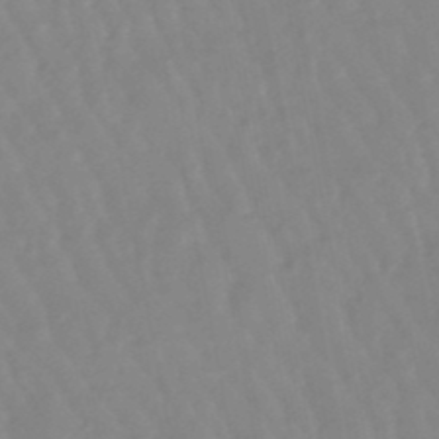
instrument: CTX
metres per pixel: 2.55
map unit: lHb
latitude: -48.3873
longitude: 78.3684
